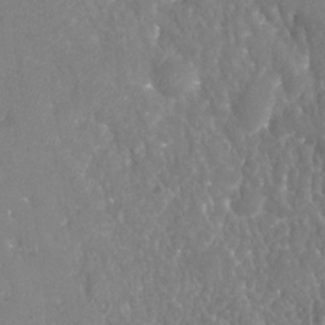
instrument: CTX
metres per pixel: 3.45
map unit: Nhu
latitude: -19.0297
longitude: -58.2145
